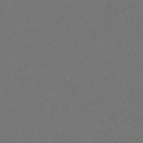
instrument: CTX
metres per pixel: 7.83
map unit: eHb
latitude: -32.1795
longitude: 69.5966
